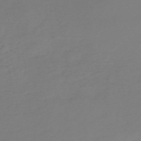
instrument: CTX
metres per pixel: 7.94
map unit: eHh
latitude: -55.1053
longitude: -91.7450
